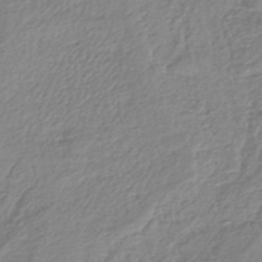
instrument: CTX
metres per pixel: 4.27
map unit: lHb
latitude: -44.6519
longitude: 68.6518
